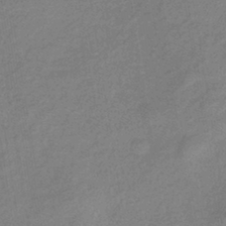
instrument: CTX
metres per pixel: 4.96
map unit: eHb
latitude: -41.4454
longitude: 83.7289
